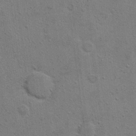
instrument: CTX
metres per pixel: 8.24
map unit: Hto
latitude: 11.4427
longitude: -37.1403
